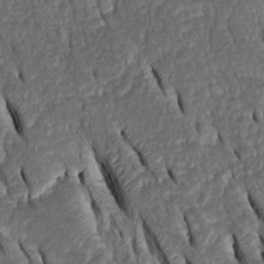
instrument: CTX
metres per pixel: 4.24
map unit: Htu
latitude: -1.3888
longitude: 149.5966
